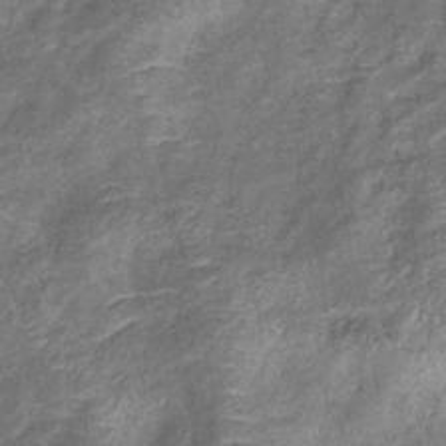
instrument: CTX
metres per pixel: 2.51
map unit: eHb
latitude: -38.8597
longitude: 76.1228
